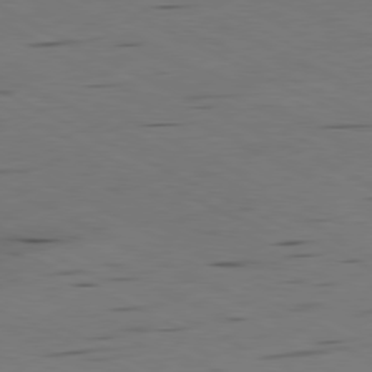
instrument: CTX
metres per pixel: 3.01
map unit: Ap
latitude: -80.5574
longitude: -93.9906
